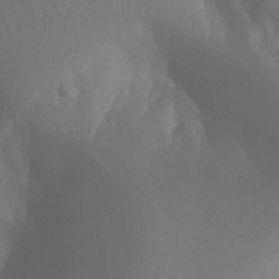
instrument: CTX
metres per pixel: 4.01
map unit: Aa
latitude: -12.9920
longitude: -67.8394
